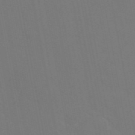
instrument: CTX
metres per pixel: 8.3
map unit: eAb
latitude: 46.8191
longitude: 121.3509
